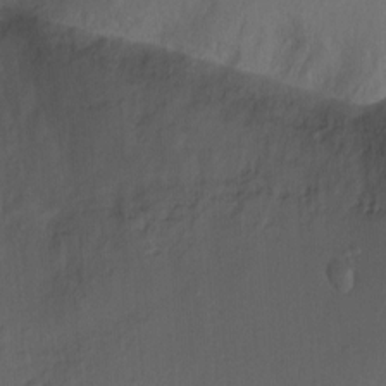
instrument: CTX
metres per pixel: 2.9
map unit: Ht
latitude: -7.5777
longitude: -37.5371
